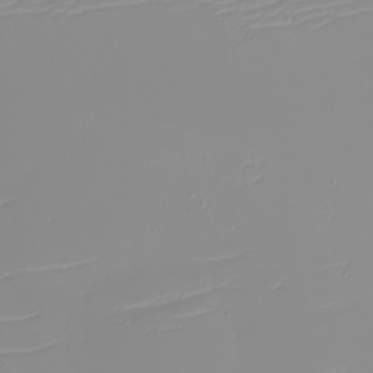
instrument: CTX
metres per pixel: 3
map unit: eHh
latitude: -5.8611
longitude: -84.7813
